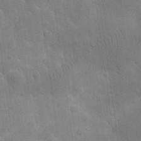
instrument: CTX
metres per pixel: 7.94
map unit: eHh
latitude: 25.9339
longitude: -67.9528
